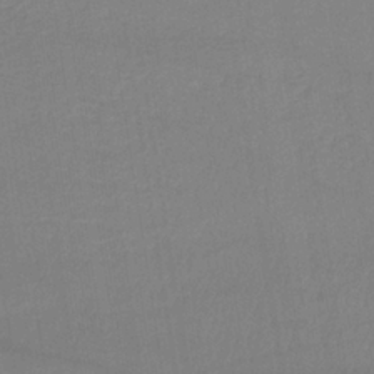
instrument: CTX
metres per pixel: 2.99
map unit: lHb
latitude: -34.9731
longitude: 64.8786
